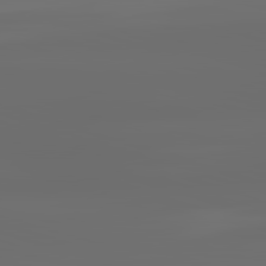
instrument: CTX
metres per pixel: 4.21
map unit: lApd
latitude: 83.3103
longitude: -128.6490
